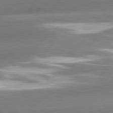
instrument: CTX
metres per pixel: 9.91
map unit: lApd
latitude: 81.3671
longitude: -159.2537
